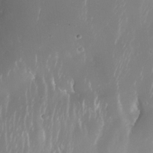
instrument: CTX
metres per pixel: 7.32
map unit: Nhe
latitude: -35.0864
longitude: -131.3671
